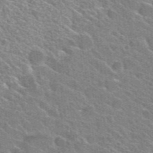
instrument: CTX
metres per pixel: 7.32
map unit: Hto
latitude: 25.4993
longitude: -36.6491
